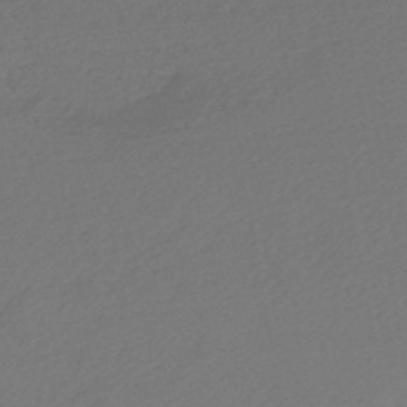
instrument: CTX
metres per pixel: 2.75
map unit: HNb
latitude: -47.8989
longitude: 57.9367
